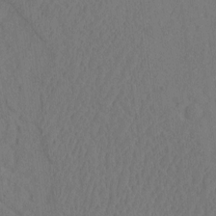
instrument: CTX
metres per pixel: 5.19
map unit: eHh
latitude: -1.9745
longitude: 18.5952
